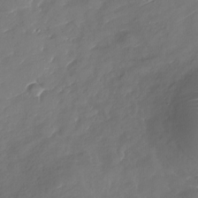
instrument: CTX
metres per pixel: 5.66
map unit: Nhu
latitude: -30.0094
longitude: -72.8191
